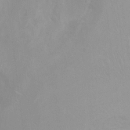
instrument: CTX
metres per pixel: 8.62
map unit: Ht
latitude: 3.6127
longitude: -28.2711
